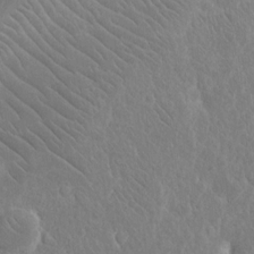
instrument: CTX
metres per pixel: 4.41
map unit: eHh
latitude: 15.1970
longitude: -71.7261
